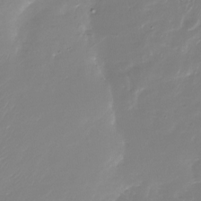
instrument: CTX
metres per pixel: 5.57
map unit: Nhu
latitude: -29.9178
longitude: -77.5560
